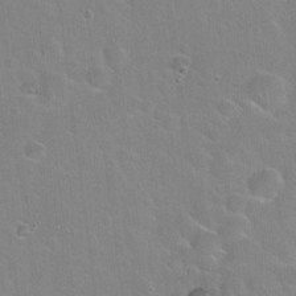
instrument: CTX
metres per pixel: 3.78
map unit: Hto
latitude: 22.4979
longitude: -52.2901
